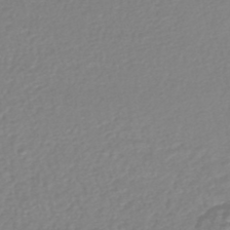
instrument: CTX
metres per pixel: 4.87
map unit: HNhu
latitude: -48.3496
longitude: 103.6722
